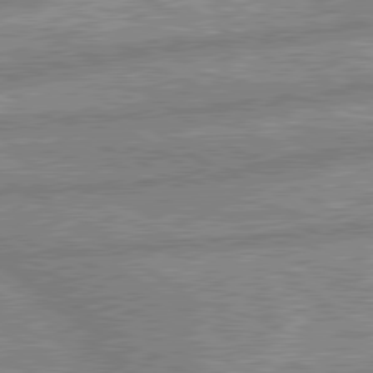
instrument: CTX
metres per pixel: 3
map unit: lApd
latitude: 80.1389
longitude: -169.1592
